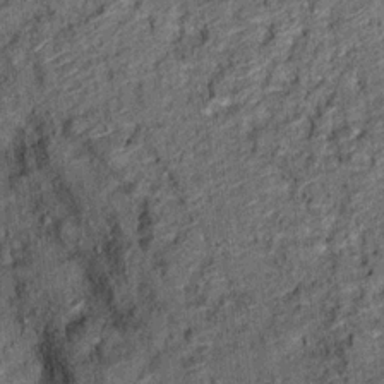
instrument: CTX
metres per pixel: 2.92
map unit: Ht
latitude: 11.6694
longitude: -37.7638
